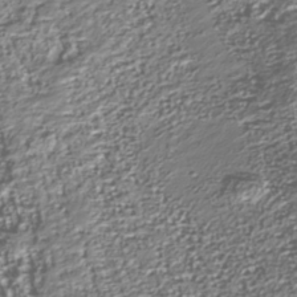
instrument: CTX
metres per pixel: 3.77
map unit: Nhu
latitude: -39.7667
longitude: -82.7624
